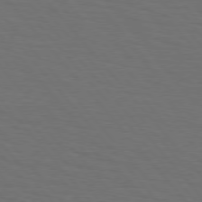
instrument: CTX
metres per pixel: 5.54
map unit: Hpe
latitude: 75.8394
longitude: -131.9151
